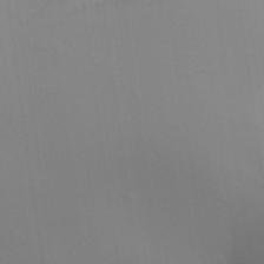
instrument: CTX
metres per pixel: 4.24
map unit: Aa
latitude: 25.8583
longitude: -143.2726
